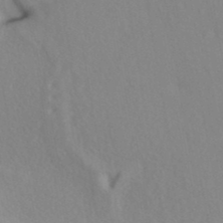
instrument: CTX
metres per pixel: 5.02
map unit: ANa
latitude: 40.0822
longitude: 28.4818
